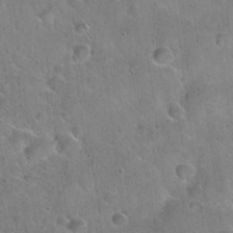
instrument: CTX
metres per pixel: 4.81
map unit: Hto
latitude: 21.9150
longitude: -53.0648
